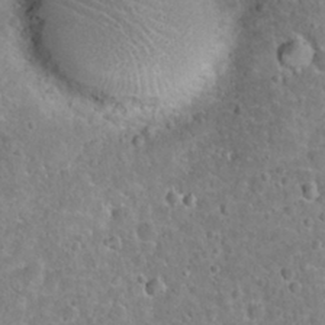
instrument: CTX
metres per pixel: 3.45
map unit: Hto
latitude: 21.7261
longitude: -47.7261
